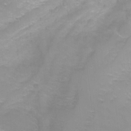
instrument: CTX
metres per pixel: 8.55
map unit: Ht
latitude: -9.8989
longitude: -27.9528
